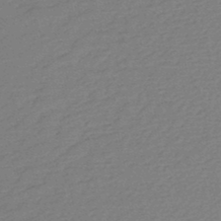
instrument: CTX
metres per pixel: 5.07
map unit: HNb
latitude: -48.3873
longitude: 60.0472
